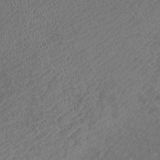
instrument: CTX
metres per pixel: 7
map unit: Htu
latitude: -11.0864
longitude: -72.0633
